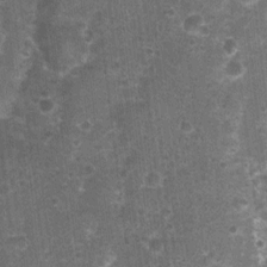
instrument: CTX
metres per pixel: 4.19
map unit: Nhu
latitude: 2.0444
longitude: -17.8016
